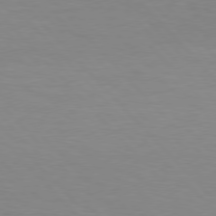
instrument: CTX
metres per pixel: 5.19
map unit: Hpe
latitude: 76.5923
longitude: -155.7450
